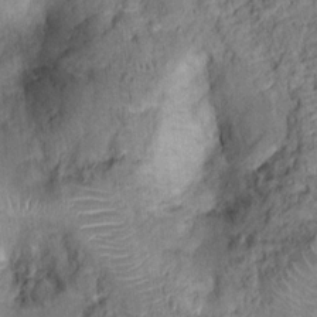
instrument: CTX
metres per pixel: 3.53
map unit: Hto
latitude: 14.9514
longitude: -39.0647
